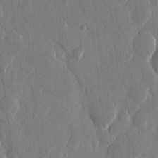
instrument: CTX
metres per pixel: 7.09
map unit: eHh
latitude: 13.4616
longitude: -70.0822
